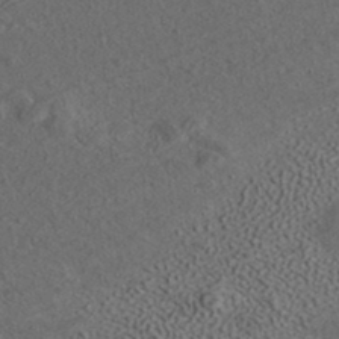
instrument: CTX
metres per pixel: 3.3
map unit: ANa
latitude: 37.1403
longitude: 18.6141
